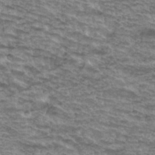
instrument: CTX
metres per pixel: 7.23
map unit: Hto
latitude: 35.0458
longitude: -43.4049
